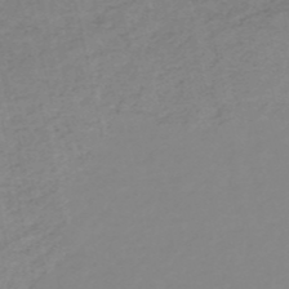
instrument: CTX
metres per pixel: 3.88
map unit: HNb
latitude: -53.3698
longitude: -51.1592
